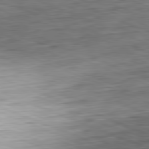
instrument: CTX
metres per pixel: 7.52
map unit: Ap
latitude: -82.0283
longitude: -70.9702
